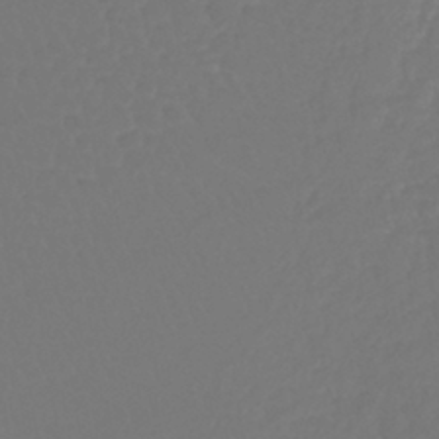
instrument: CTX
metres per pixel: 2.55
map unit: lHb
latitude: -42.8219
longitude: 67.3132
